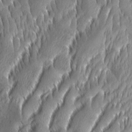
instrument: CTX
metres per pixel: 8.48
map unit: Aa
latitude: 8.5924
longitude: -130.5924
